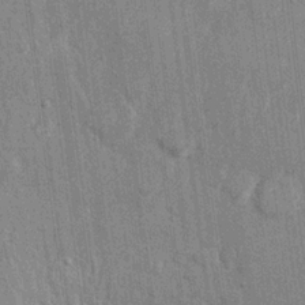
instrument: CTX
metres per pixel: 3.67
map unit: Hto
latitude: 14.6680
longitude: -34.4223
